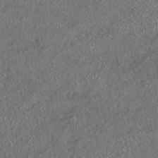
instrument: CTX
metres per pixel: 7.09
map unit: HNhu
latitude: -41.3132
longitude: 107.8423
